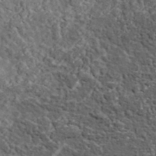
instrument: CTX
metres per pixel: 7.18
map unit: lHvf
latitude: 37.7450
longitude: -90.3089
